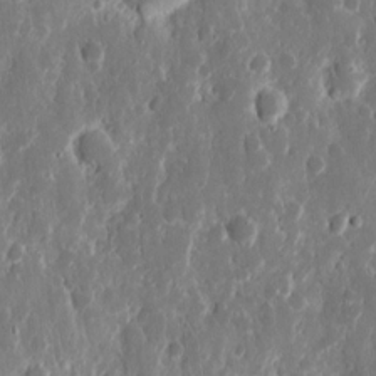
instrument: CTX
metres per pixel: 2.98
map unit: eHh
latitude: 12.3656
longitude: -72.2334
